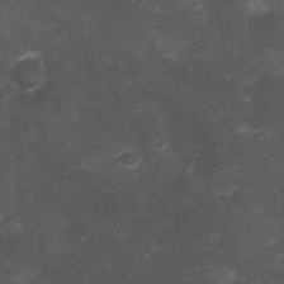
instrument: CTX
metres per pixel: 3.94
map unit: Nhu
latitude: 3.0458
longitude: -18.0444
